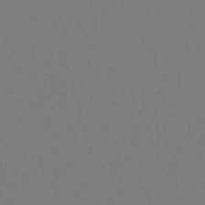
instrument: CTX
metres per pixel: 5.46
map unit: lHb
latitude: -45.3888
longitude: 76.5007
